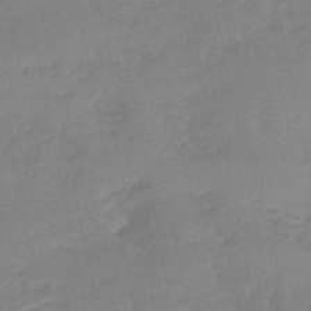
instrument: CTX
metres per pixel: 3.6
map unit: eHb
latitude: -45.4077
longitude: 85.3320
